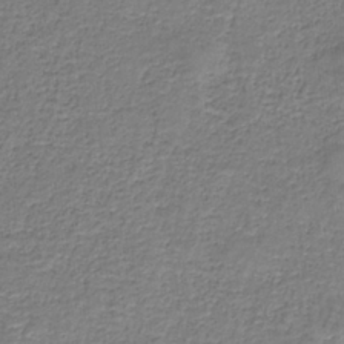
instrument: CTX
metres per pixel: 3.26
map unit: eAb
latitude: -36.3117
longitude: 52.8597
